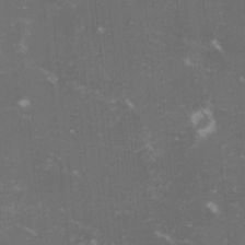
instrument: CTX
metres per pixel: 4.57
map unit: lHvf
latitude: -15.3510
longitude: -101.4615
